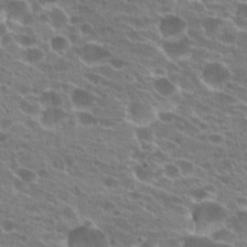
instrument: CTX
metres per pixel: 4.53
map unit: Hto
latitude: 21.7828
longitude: -39.8394
